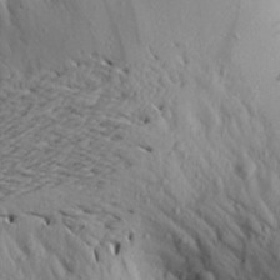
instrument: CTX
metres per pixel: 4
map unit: Aa
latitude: 20.2145
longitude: -148.5546
